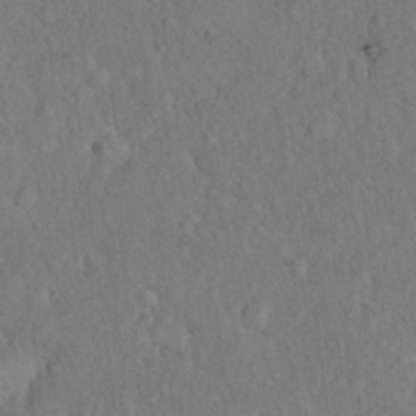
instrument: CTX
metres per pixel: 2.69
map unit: eHh
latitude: 18.5168
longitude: -62.2901
